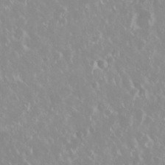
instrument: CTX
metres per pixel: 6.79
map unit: Nhu
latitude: 28.9136
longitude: -61.8016
